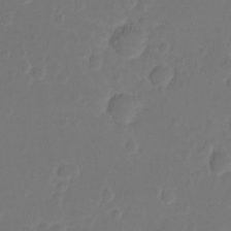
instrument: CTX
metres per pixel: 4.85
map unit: Nhu
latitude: -15.5777
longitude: -25.8394
